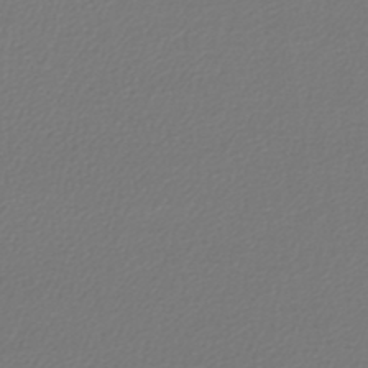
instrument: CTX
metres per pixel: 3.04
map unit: lHb
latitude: -44.9731
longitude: 75.8423
